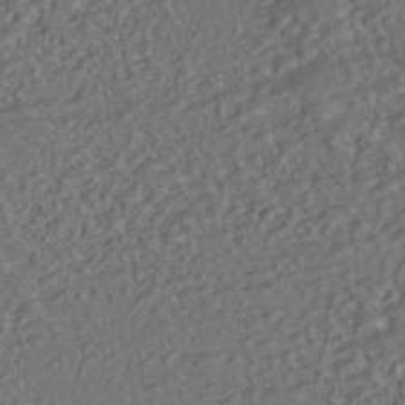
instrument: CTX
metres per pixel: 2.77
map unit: ANa
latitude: -42.2739
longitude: 108.4062
